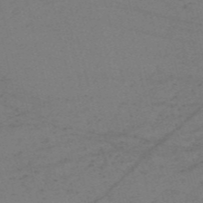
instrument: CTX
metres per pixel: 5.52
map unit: HNb
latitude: -55.3510
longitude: -41.5560
